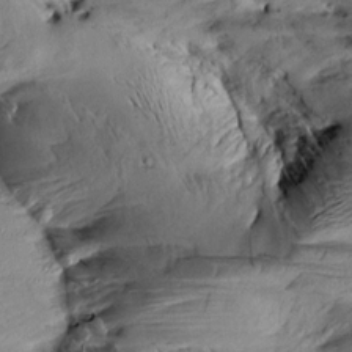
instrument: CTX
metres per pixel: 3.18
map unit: Aa
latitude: 9.7261
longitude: -142.5924
